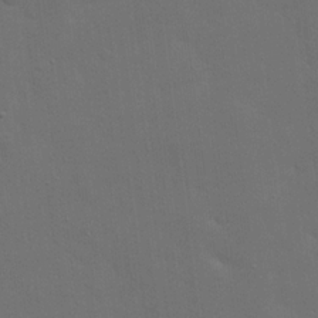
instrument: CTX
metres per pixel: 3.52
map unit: eHh
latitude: 19.4237
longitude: -66.7246
